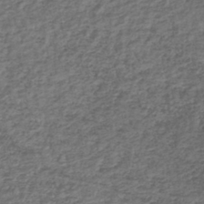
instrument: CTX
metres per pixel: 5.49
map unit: lHb
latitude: -40.8597
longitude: 70.7841
